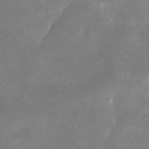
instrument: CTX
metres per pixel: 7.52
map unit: eHh
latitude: -5.5021
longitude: -77.7638
